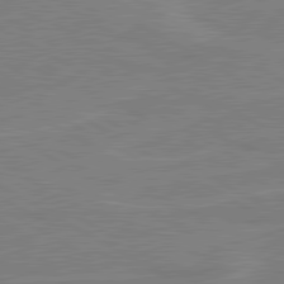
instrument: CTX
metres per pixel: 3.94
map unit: lApd
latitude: 80.5168
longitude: 122.2362
